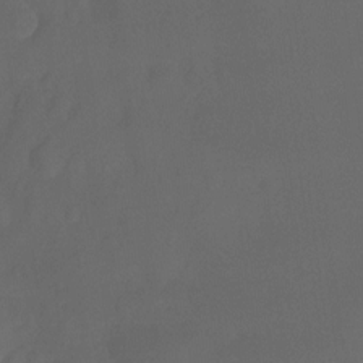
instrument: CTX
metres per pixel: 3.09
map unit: Ht
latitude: -10.2173
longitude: -46.5546
